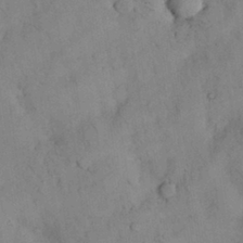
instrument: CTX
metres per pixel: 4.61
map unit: Nhu
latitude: 28.8002
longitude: -72.4601
